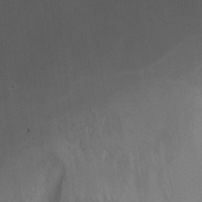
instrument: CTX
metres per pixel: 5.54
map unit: Ht
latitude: 0.2900
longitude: -37.2348
